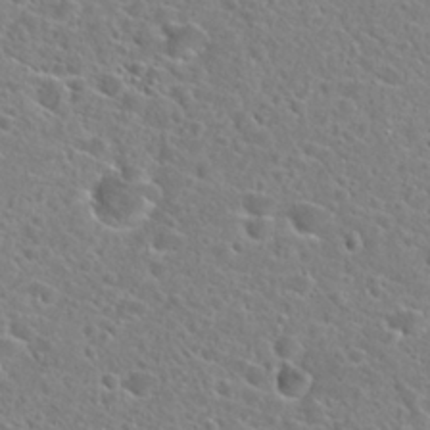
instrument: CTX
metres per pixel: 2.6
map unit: Hto
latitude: 24.0444
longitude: -45.4426
